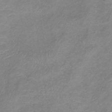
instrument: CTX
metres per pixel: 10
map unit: lHb
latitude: -36.9541
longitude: 73.6155
